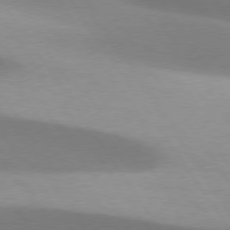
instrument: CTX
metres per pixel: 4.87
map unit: lApd
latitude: 75.4426
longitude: -66.6868
